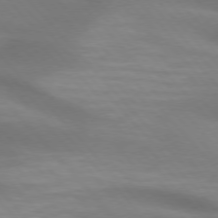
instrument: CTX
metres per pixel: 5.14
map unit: lApd
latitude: 74.9136
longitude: -61.1970
